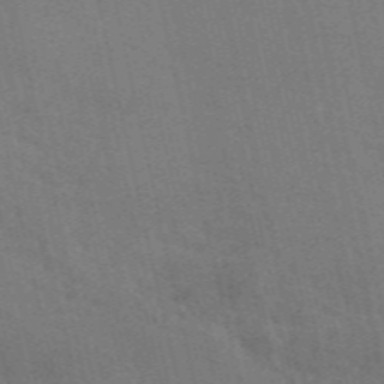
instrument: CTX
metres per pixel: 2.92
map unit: ANa
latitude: 50.1011
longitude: -81.1214
